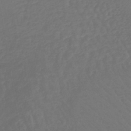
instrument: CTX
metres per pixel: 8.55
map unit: lHb
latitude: -42.8408
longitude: 67.2565
